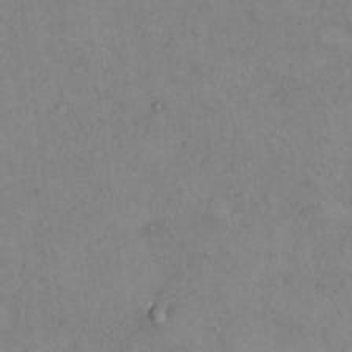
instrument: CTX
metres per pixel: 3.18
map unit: eHh
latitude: 10.1578
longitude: -62.2901
